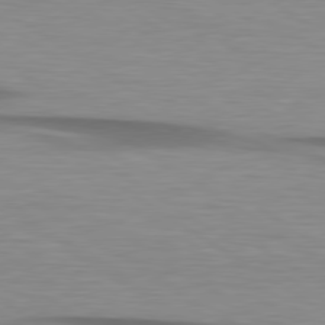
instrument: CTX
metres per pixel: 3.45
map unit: lApd
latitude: 79.4616
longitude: -87.4426
